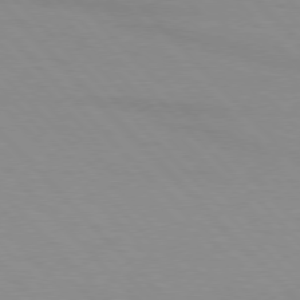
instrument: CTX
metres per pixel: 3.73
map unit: lApd
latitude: 76.3467
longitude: -85.1781
